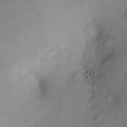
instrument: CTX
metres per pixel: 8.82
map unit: eHh
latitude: 10.2145
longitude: -62.7813
